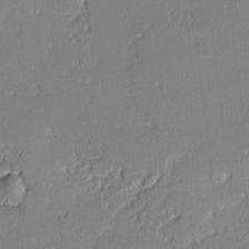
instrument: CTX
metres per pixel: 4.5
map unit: lAvf
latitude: -2.4251
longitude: -109.1214
